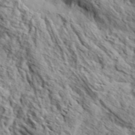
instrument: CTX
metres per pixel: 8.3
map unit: eHh
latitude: 37.1970
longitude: -80.7624
